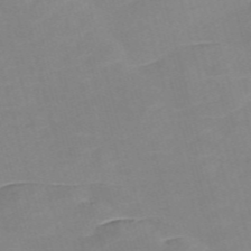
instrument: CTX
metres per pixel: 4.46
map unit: Nve
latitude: -57.8611
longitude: 58.1605
